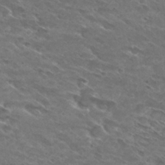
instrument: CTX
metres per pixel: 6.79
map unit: Hto
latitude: 29.7827
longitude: -44.2333
